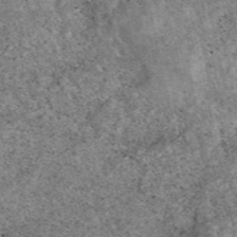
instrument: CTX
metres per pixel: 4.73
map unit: eAb
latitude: 47.7261
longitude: 119.4643
